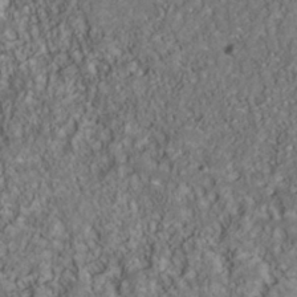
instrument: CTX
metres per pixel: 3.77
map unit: Nhu
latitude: -41.0108
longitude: -83.8772
